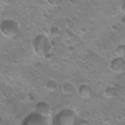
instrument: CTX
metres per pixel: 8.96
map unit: Hto
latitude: 23.8961
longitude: -31.4238
